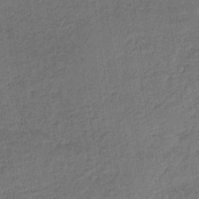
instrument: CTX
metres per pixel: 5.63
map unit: lHb
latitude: -35.3699
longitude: 62.9541
